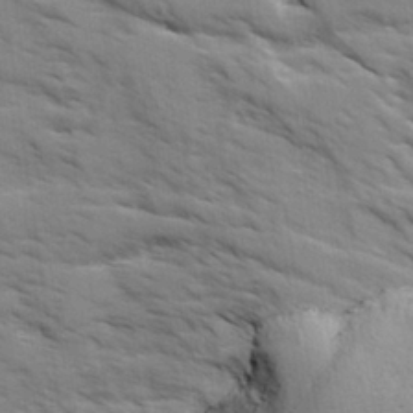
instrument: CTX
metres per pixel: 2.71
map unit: Ave
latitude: 1.4804
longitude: -110.1767
